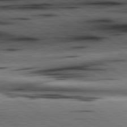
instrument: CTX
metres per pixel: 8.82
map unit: lApd
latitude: 80.5924
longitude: 158.3873
